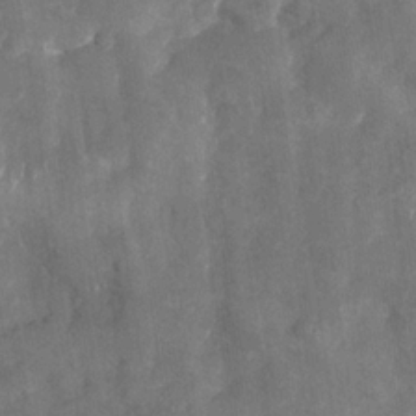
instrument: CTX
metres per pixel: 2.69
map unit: Htu
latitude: 2.1011
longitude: 142.2928
